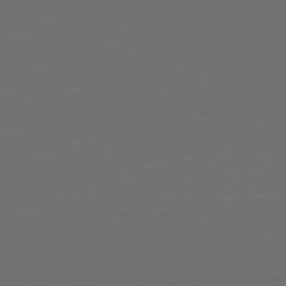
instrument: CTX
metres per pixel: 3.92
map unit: Hpe
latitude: 74.6302
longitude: -124.8569
